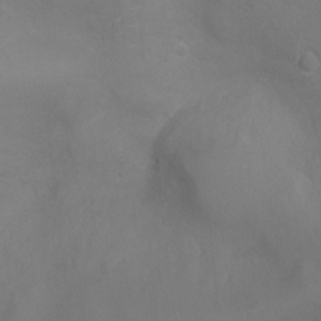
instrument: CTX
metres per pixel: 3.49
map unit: Ht
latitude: -9.4643
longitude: -20.6680
